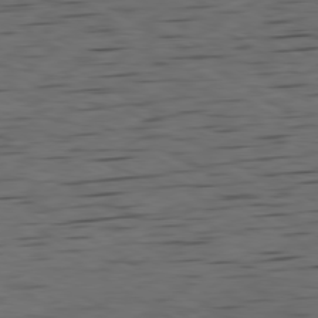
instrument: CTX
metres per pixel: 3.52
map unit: Ap
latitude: -80.0094
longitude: -100.6680
